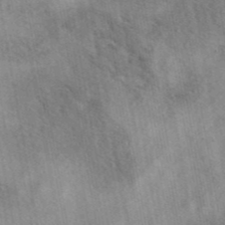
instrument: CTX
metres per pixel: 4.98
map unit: eAb
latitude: 41.3103
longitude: 110.6329
